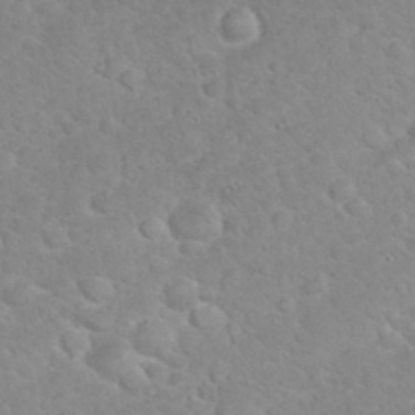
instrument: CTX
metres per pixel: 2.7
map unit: eHh
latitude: 32.2711
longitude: -61.0080
